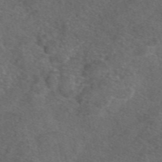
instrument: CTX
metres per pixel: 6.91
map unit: eAb
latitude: 48.0633
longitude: 107.3699
